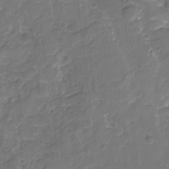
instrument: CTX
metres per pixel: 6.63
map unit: Nhu
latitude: -19.5021
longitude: -56.5167
